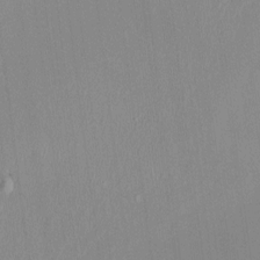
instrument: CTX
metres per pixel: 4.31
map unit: HNhu
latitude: -1.3699
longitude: -7.8772
